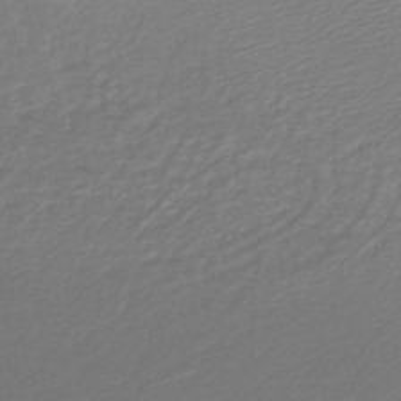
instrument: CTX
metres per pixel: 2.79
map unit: lHb
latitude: -45.3132
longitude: 60.5574
